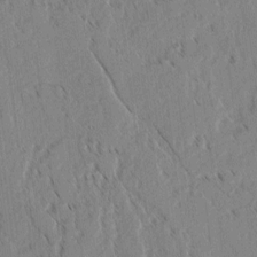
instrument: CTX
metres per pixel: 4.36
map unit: lAvf
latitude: 1.9906
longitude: -105.8206
